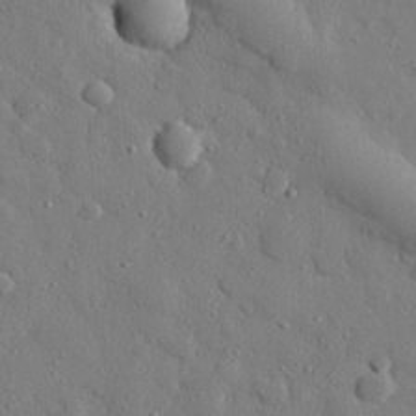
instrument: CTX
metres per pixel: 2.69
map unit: eHh
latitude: 27.2915
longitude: -78.5735
